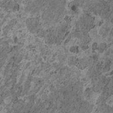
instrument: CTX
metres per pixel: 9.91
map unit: HNhu
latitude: 0.4223
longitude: 4.8030
